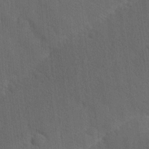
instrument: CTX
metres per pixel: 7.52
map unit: Ave
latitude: -8.2550
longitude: -120.9514
